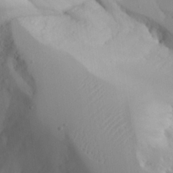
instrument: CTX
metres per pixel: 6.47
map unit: Aa
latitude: 23.9906
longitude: -127.4049
